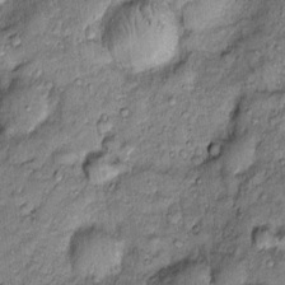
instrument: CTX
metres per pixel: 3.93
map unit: Htu
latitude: -4.1039
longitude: 159.1998
